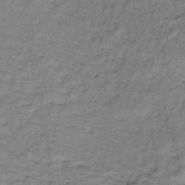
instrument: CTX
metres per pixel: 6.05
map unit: lHb
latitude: -32.9920
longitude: 65.6911
